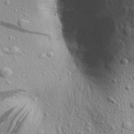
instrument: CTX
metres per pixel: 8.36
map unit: Aa
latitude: 23.7072
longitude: -144.0255
